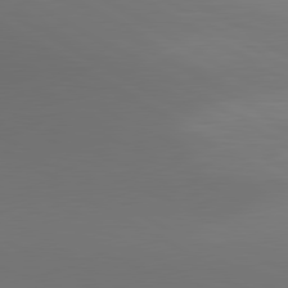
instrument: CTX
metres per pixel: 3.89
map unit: lApd
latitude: 80.8191
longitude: 137.6910
